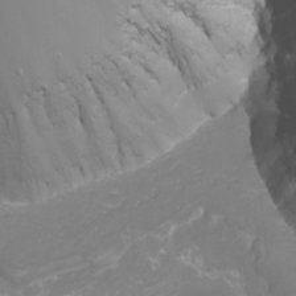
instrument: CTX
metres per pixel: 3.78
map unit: Nhu
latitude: -8.4251
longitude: -84.1578
